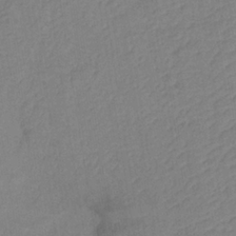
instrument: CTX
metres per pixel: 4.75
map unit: lHb
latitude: -35.5588
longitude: 72.2739
